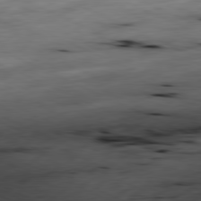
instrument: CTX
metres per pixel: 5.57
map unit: Ap
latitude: -81.2754
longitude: -69.2726
